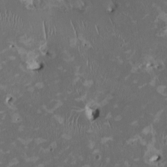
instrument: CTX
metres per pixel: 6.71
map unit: HNhu
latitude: 1.9717
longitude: -4.6113
